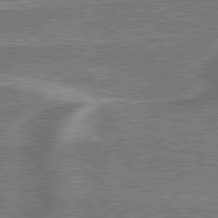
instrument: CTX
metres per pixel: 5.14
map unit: lApd
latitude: 79.5371
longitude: 174.4628
